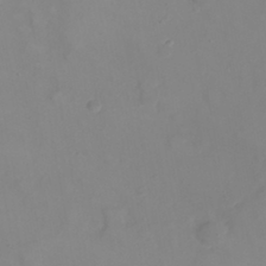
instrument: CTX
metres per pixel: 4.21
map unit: eHh
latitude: 22.3845
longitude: -63.1403
